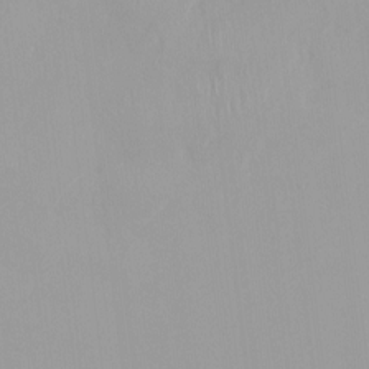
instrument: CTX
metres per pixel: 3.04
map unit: HNhu
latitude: -0.0472
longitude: -5.3859
